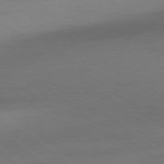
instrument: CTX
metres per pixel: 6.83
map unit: Ap
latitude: -79.0108
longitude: -54.5546
